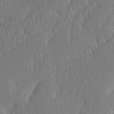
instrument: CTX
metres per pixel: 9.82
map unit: Ave
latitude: -0.8597
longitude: -114.2522
